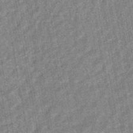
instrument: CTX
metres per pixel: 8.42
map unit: HNhu
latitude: -45.2187
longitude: 91.0865
